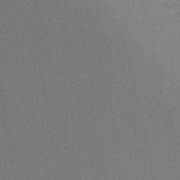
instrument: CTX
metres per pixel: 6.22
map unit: HNb
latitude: -52.8030
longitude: -48.4412
